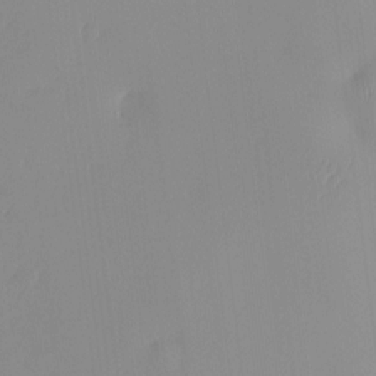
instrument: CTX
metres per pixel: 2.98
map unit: HNhu
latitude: -5.1620
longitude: 15.4644
